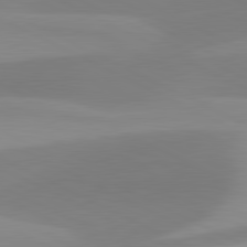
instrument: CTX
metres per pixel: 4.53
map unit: lApd
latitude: 81.3482
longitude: 124.3495
